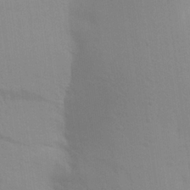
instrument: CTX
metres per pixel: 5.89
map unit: Aa
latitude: 24.1766
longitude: -145.3104
